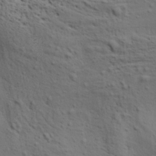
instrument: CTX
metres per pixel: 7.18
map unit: lAa
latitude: 19.2348
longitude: -138.5357
